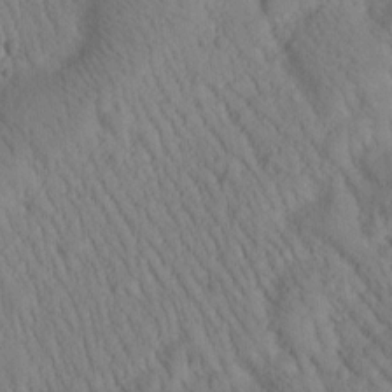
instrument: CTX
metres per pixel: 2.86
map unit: Htu
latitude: -0.8408
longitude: 173.6533
